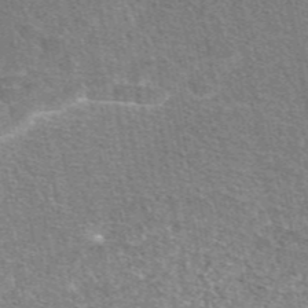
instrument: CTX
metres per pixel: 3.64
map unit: eAb
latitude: 47.5371
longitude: 114.9730
